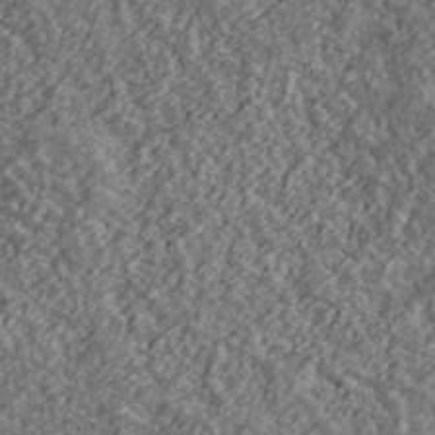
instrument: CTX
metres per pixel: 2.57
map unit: Ave
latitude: 43.4427
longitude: -111.1214
